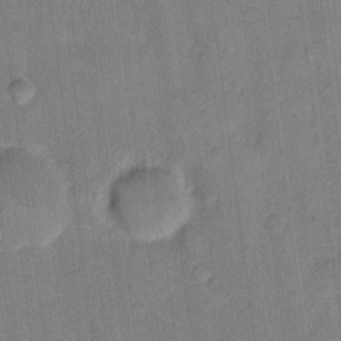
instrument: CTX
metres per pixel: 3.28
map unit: eHh
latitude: 11.4238
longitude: -65.9717
